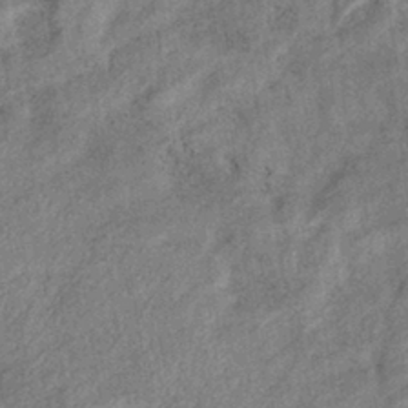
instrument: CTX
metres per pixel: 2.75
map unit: eHb
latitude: -38.4440
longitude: 77.6533
